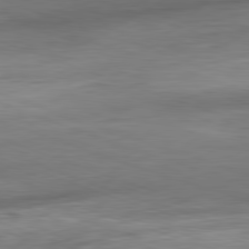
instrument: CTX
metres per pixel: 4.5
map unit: Ap
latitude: -81.3888
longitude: -89.7072
